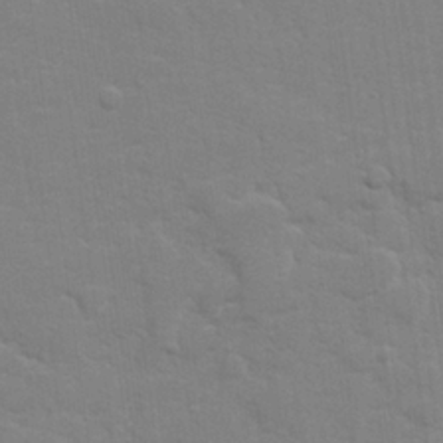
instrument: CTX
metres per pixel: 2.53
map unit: lHvf
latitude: 24.5356
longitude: 142.0850
